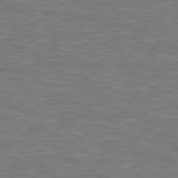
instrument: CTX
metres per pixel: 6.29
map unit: Hpe
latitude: 78.7624
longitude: 179.6533
